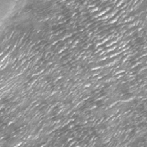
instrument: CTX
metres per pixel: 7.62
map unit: Nhu
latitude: -13.5777
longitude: -22.5168
